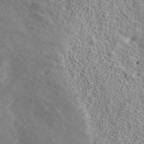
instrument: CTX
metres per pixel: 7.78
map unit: ANa
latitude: 41.1781
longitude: 14.7841
